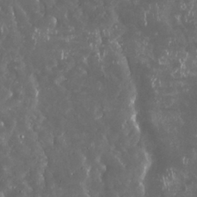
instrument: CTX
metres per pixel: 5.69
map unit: Nhu
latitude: 29.1592
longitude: -59.6316
